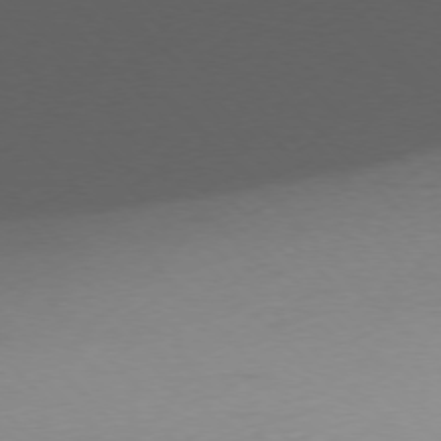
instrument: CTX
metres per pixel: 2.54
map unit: Ap
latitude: -76.9542
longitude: -63.5371
